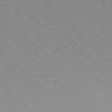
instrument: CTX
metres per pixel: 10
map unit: Ap
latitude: -77.1053
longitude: -92.1200
